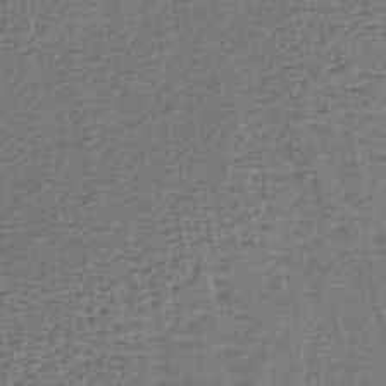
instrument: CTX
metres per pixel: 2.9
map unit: lHb
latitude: -40.1795
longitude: 62.7463
